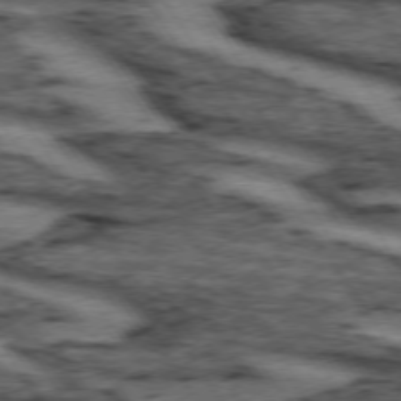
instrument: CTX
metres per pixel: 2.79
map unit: lApd
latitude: 73.7639
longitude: -73.3860
